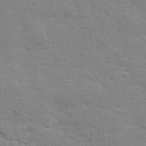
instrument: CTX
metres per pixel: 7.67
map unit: lHvf
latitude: 24.4978
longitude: 142.2739
